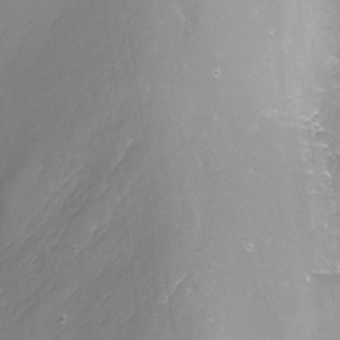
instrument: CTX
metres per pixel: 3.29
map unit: Nhu
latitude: -10.1039
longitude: -75.8394
